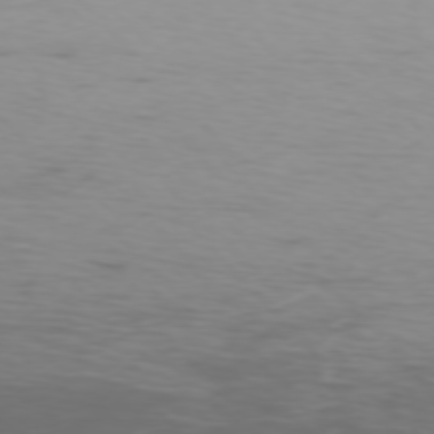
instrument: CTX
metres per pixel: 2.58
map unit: Ap
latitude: -75.5966
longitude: -68.6869
